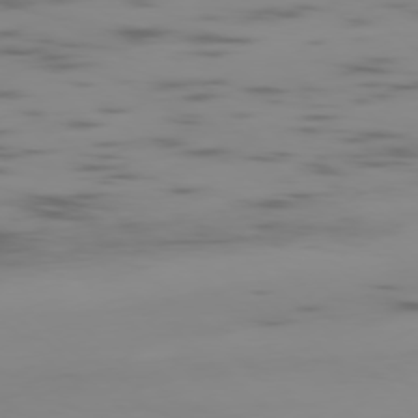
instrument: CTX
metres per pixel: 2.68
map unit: Ap
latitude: -77.6911
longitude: -63.6505
